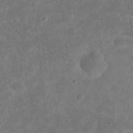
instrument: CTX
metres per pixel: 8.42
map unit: eHh
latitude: 20.1011
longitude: -63.4238
